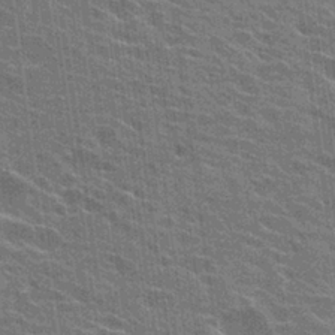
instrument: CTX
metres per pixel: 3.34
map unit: Hto
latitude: 24.8191
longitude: -43.2915
